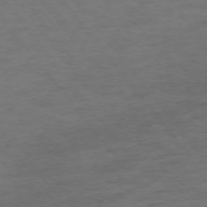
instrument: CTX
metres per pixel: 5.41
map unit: Ap
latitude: -75.8990
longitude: -84.9136
